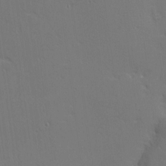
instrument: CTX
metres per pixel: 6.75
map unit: Nhu
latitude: 0.6112
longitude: -76.8947
